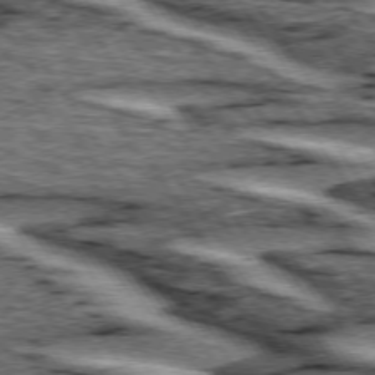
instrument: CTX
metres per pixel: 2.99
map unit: lApd
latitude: 74.5168
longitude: -72.6302
